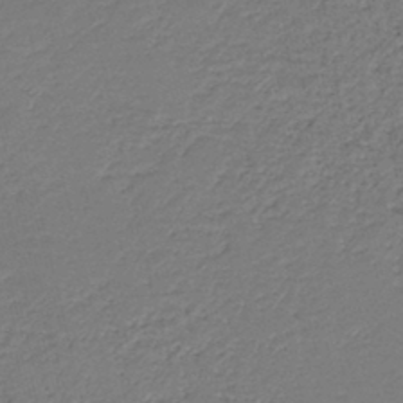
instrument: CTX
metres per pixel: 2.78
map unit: HNb
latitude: -42.5573
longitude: 50.7652
